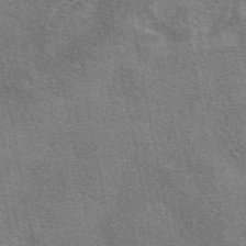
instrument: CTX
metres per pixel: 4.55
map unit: eAb
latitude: 48.5357
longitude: 116.7085
